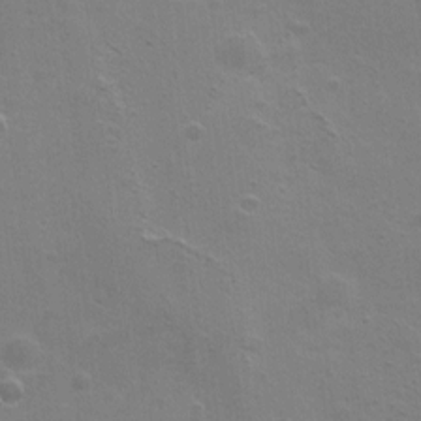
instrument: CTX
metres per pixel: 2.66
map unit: Ht
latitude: 1.1592
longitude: -44.6112
